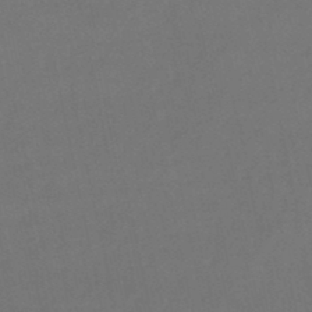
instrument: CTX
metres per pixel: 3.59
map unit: lHb
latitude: -45.6155
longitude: 61.2943
